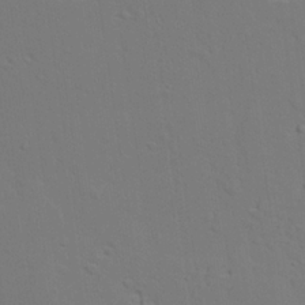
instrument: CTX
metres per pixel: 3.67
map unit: lAvf
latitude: 27.4993
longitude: -109.6127
